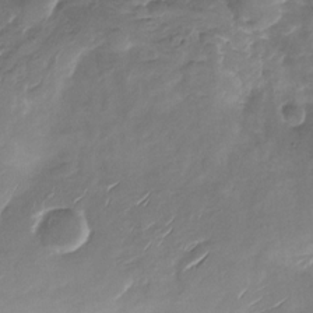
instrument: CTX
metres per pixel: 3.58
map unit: Nhu
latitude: -27.4454
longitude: -78.6302
